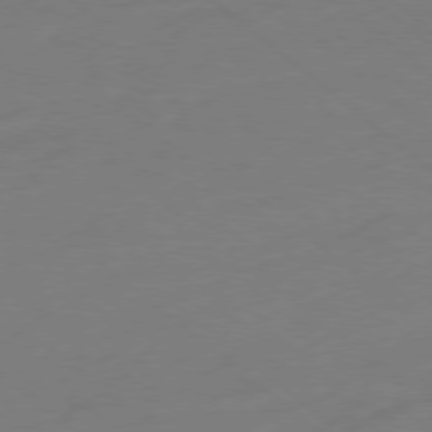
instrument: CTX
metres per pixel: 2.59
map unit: Ap
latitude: -78.5762
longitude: -99.2348
